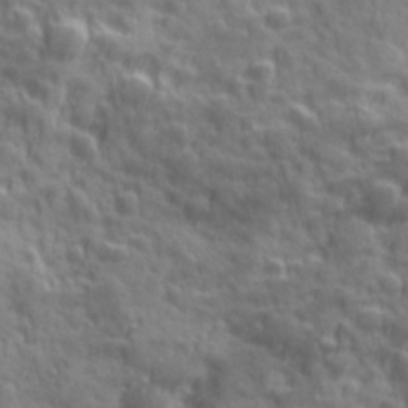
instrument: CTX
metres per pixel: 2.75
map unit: Ave
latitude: 19.3859
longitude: -132.3467
